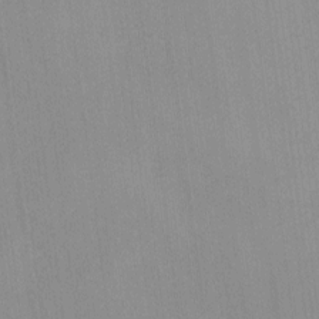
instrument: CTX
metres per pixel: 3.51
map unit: lHvf
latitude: -13.6911
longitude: -103.2348
